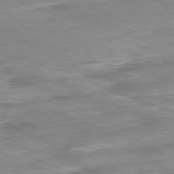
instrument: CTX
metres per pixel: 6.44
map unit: Ap
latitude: -82.1039
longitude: -80.4979
